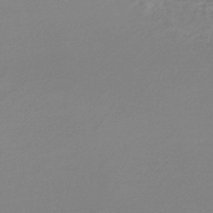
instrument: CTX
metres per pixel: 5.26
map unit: lHb
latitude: -44.0094
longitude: 61.0864
